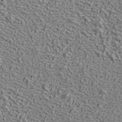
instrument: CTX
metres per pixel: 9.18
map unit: ANa
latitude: 39.3104
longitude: -91.0270
